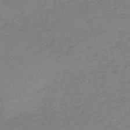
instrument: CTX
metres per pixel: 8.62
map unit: HNb
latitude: -55.1242
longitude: -47.0270
